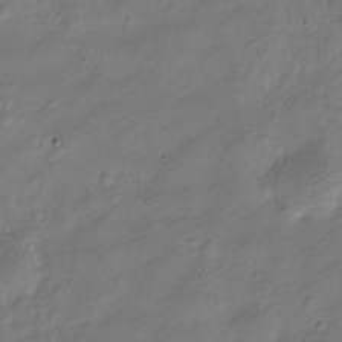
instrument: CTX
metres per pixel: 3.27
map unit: Nve
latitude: -24.9731
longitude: 106.1795
